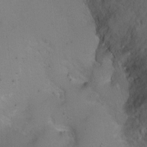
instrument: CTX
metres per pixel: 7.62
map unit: Ht
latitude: 0.6490
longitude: -37.7828
